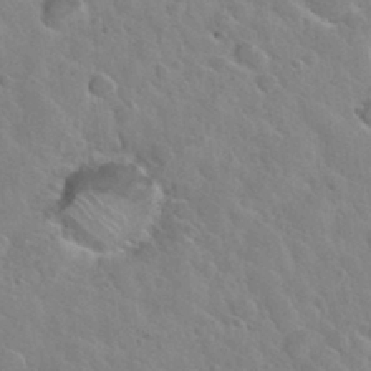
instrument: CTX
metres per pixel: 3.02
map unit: Nhu
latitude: 31.6505
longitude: -54.1767
